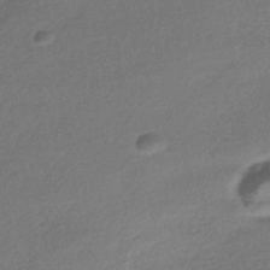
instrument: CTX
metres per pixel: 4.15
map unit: HNhu
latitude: -41.6533
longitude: 95.4076
